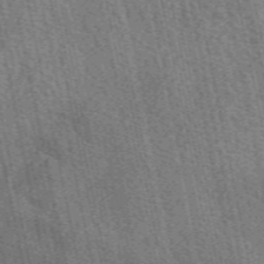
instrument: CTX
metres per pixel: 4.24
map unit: eAb
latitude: 50.8758
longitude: 114.5574
